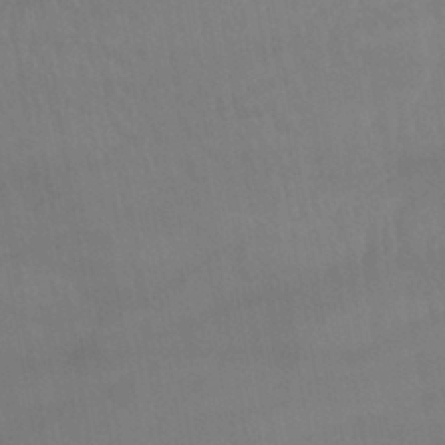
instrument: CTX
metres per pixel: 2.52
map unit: lHb
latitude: -40.4251
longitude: 66.6329
